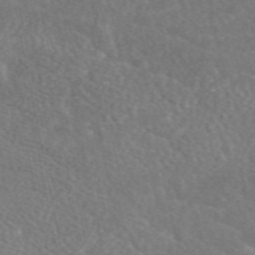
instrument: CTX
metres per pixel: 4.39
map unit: eAb
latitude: 49.0458
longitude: 118.2551
